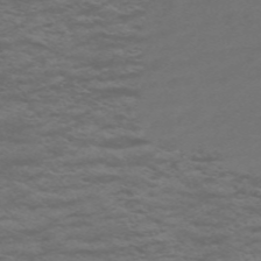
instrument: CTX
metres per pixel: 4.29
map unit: Nve
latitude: -58.6329
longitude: 56.1039
